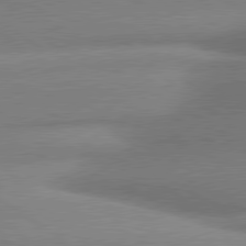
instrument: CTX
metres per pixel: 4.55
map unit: lApd
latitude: 80.1578
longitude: 176.3495
